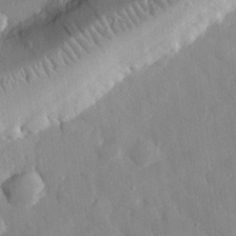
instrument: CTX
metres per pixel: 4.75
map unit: eHh
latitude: 29.4426
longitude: -78.1956
